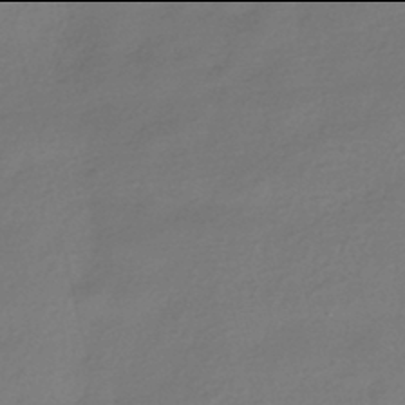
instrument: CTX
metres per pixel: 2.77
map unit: HNhu
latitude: -42.0094
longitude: 94.6140
